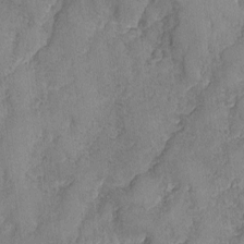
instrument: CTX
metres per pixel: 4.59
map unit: Ave
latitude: -7.7288
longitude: -118.6679
